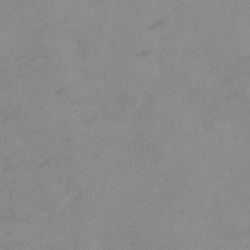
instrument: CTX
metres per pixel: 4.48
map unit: Hto
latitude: 7.4804
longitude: -35.1403
